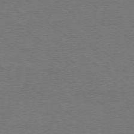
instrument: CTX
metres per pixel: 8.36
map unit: Ap
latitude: -79.5021
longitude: -82.0255
